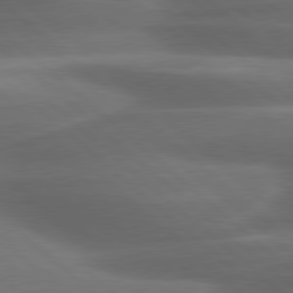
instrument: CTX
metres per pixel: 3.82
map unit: lApd
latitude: 79.3860
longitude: -116.7057
